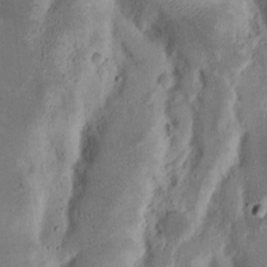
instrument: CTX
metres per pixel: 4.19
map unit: Nhu
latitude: 18.9324
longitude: -73.0459
